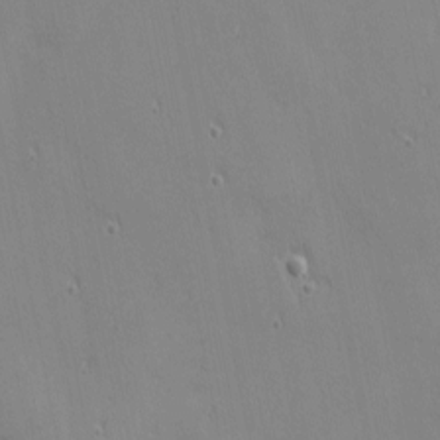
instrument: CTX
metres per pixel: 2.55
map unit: eHh
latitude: -2.5384
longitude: -81.3671
